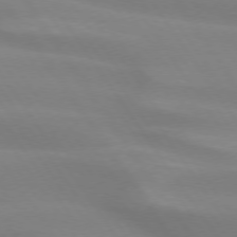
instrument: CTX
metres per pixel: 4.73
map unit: lApd
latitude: 74.0444
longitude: -49.3482
